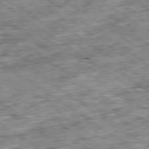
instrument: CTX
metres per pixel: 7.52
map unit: Ap
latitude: -79.6533
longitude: -75.5749
